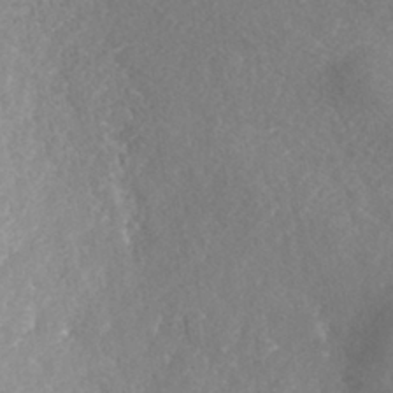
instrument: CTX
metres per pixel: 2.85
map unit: Nhe
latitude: -41.5399
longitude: -110.1767
